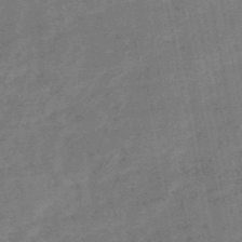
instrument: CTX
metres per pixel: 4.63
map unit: HNb
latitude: -49.0298
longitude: -39.0458
